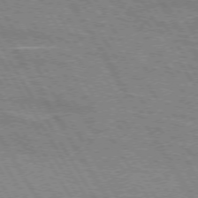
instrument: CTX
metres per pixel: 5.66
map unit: lApd
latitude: 72.7813
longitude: -55.9528
